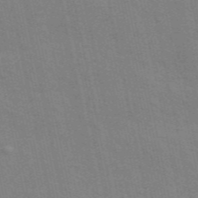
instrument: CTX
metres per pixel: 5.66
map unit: ANa
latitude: 49.5182
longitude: -79.2537
